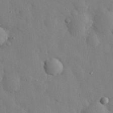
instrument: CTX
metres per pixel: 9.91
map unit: eHh
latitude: 27.6127
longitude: -78.8191
